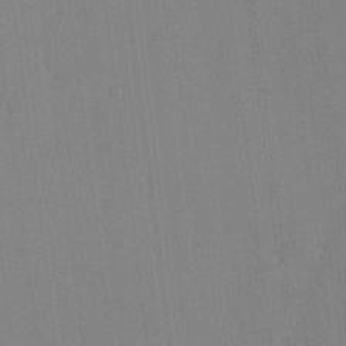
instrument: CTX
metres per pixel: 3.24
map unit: lHvf
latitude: 18.3467
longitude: -112.4979
